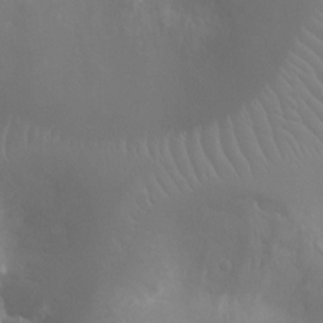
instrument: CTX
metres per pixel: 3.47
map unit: Ht
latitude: -8.9164
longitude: -20.7624
